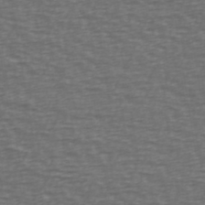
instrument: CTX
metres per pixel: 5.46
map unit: Ave
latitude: 39.7450
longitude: -113.3859
